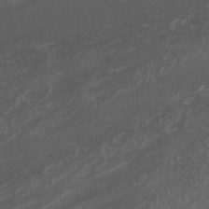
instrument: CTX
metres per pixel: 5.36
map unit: Nhu
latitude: -0.6708
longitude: -78.4601
